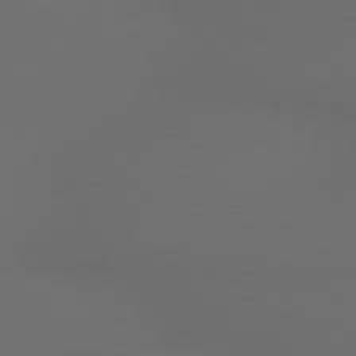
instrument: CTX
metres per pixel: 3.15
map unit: lApd
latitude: 79.3671
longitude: 176.7274
